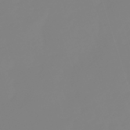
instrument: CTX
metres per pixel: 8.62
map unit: lHb
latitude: -49.5022
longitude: 81.8800
